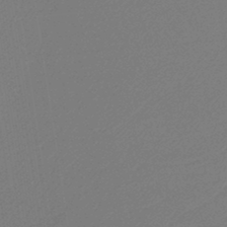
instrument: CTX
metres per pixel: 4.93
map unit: HNb
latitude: -45.7856
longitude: 56.6896
